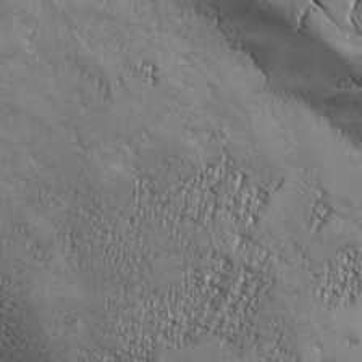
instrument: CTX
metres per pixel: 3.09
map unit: Ave
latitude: -7.2754
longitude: -121.5938
